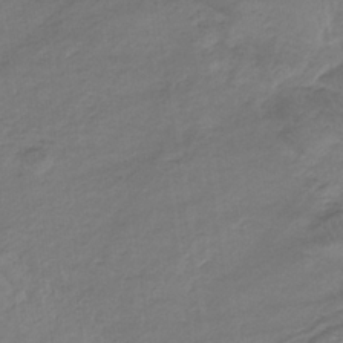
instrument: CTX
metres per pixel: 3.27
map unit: lHb
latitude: -33.2376
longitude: 68.7652
